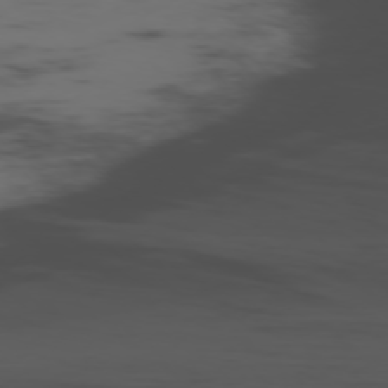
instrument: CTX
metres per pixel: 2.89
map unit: Ap
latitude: -76.5007
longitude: -65.9339
